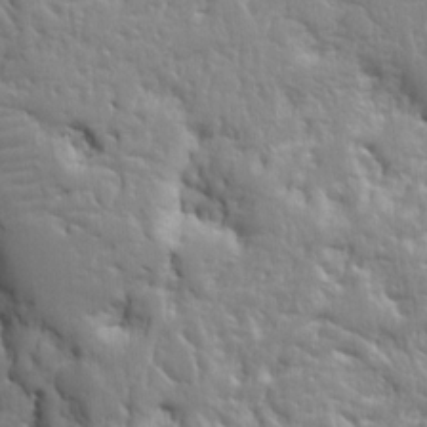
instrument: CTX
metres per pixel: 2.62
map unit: Ht
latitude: 8.8758
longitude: -77.2726
